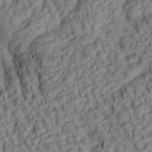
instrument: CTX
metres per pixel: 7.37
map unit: lAa
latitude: 5.4993
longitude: -116.4412
